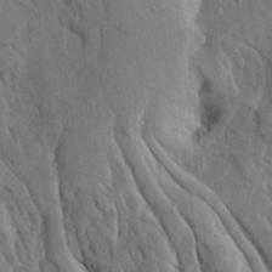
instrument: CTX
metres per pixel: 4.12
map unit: Ave
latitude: 23.5749
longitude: -133.7261
